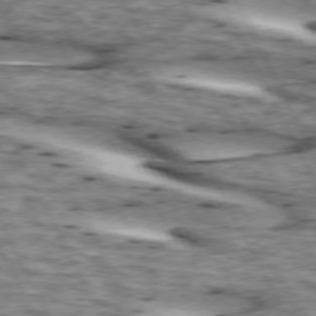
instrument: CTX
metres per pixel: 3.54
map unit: lApd
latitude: 73.6127
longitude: -55.0836
